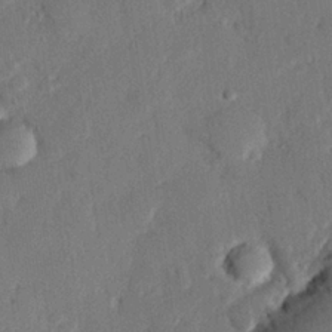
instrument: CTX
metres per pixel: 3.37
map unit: eHh
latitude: 26.7057
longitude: -81.1592
